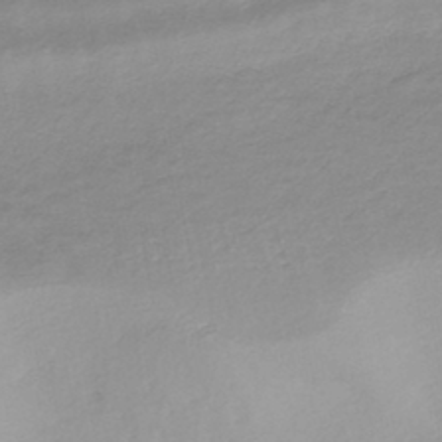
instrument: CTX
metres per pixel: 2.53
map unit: HNhu
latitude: -43.9367
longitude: 101.1620
